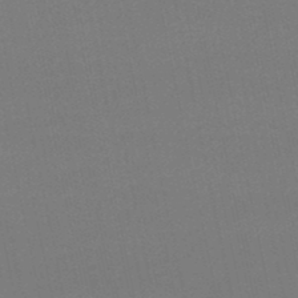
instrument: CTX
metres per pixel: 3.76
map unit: lHb
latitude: -46.6140
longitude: 58.8596
